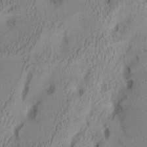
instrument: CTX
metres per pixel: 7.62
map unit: Aa
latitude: 7.6505
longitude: -127.8772
